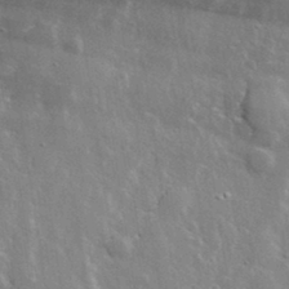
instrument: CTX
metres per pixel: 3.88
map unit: lHvf
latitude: 33.2159
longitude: -90.6302
